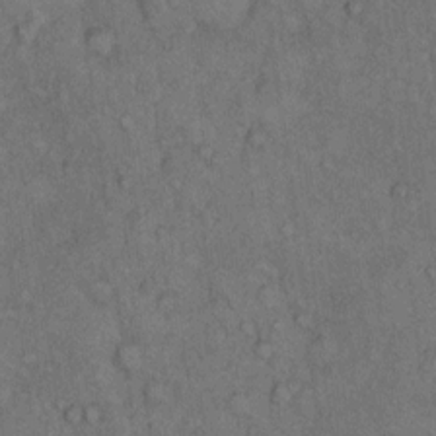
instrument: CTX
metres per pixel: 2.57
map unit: Hto
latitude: 11.1025
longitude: -59.5560
